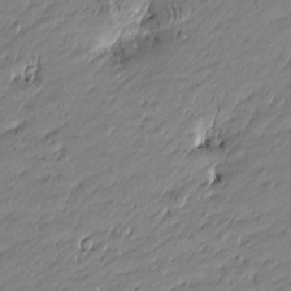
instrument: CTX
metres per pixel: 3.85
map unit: Htu
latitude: -5.6344
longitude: 176.9353
